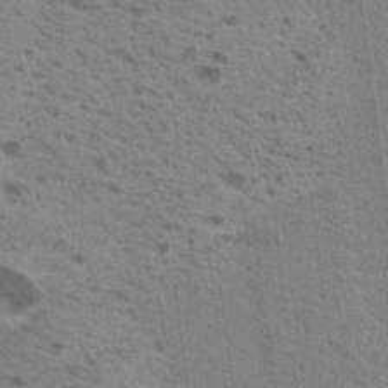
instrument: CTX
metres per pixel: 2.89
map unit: Nhu
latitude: 18.9513
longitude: -30.9703
